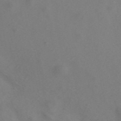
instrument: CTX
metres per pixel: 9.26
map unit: ANa
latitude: 43.4615
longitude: 26.8974
